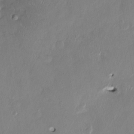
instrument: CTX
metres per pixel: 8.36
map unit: HNhu
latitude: 1.4048
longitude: -5.0647
